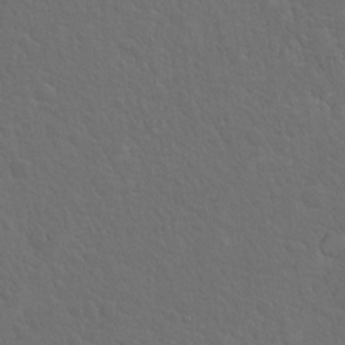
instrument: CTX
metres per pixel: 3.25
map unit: Hto
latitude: -7.6533
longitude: -45.0080
